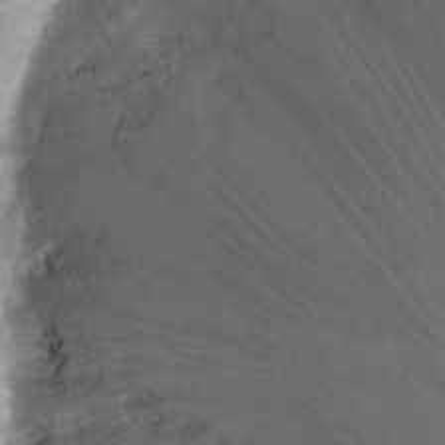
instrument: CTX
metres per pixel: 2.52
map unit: Ht
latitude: -9.5777
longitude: -28.5546
